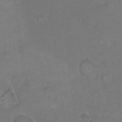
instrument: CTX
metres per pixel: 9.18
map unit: Hto
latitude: 9.8395
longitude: -60.3278
